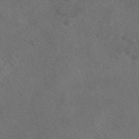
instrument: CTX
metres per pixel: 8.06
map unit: eAb
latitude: 48.4034
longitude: 108.4062
